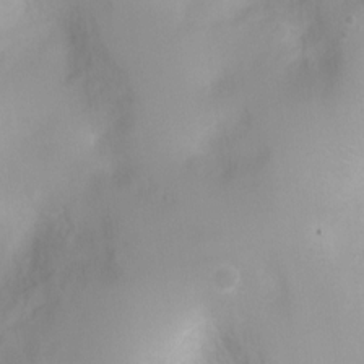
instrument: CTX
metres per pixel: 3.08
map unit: Ht
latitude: 3.6127
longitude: -22.2333
